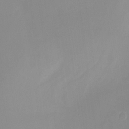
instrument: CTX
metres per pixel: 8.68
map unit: Ht
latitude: -12.0094
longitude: -48.7246
